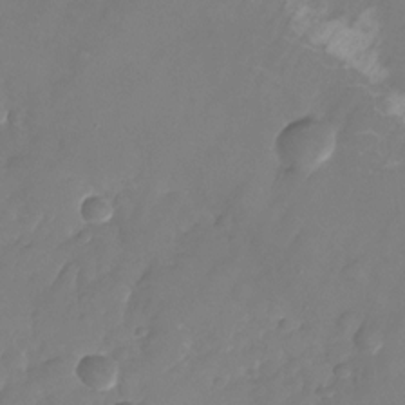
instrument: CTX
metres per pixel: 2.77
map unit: Nhu
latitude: -26.9163
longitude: -71.8394
